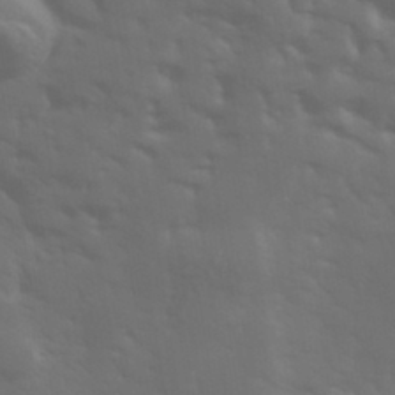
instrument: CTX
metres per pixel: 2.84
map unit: Hve
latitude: 33.2348
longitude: 150.1228
